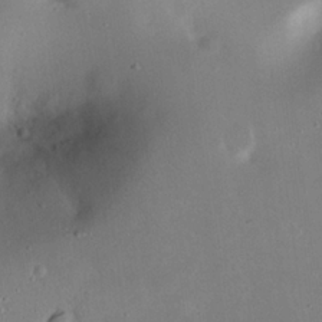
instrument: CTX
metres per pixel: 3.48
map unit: Nhu
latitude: 23.7261
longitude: -71.2348
